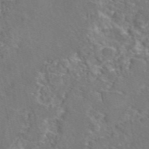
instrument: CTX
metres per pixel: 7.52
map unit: eAb
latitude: 46.3845
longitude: 110.5762
